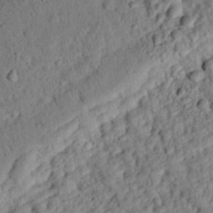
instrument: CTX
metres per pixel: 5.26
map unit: eHh
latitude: 25.6504
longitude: -79.0270
